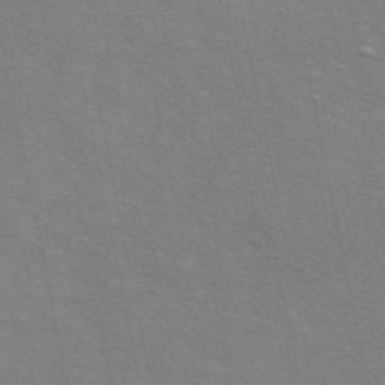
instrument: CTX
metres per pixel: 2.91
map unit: ANa
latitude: 49.0269
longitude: -75.8394
